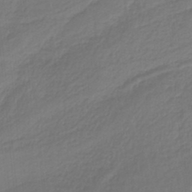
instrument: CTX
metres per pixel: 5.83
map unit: HNb
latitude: -37.8044
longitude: 55.5021
